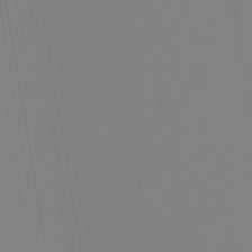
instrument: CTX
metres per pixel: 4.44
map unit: lHb
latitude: -49.4077
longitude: 74.2362
